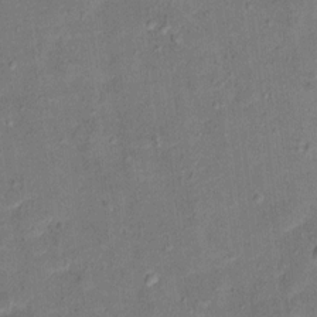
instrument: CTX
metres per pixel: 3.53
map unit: Hto
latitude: 12.9136
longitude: -38.7813
